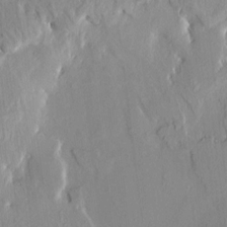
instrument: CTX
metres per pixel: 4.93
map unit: HNhu
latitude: 5.8394
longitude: 10.9353
